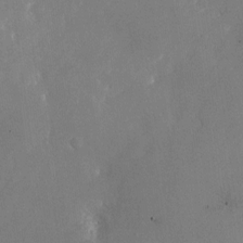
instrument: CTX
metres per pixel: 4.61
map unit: Nhu
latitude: -24.0850
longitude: -70.8002
